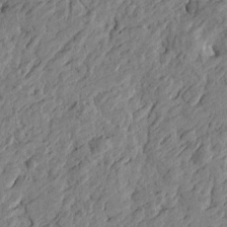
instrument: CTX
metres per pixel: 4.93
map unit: Htu
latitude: -2.8219
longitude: -179.3293
